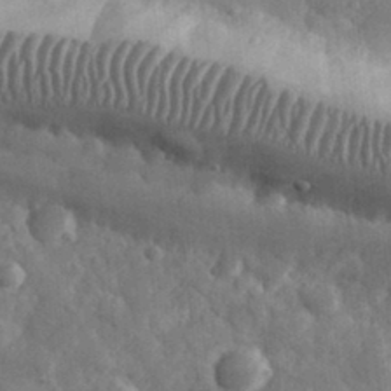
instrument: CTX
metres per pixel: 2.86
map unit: eHh
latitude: 33.2159
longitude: -69.5371
